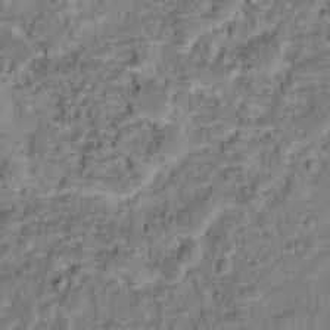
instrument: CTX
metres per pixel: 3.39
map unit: Hto
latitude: 16.1767
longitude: -36.0444
